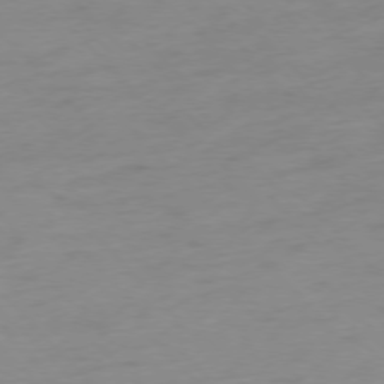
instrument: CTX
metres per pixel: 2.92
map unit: Ap
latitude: -76.8408
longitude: -63.5938
